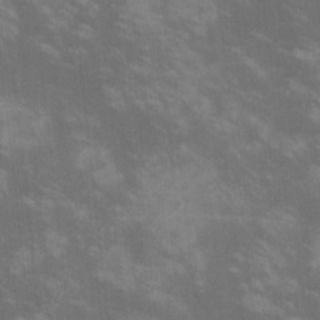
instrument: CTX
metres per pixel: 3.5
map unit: lHvf
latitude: -14.5196
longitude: -101.6694
